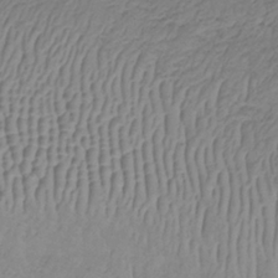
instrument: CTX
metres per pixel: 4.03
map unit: lHb
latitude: -33.3321
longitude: 67.5399
